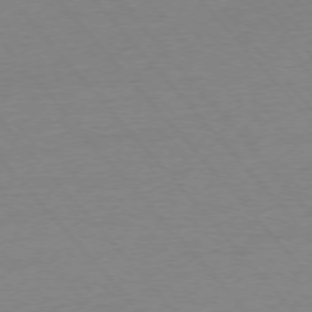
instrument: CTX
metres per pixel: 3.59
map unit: Ap
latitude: -76.1984
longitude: -93.4804
